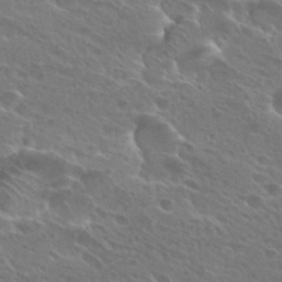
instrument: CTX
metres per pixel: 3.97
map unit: Hto
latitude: 26.3845
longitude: -39.8016
